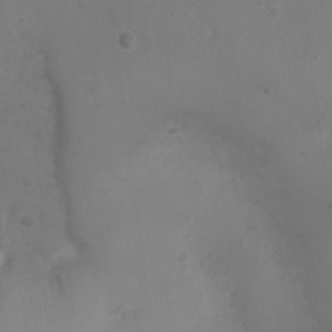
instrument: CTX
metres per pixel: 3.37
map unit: Nhu
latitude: 2.1200
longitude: -14.9325
